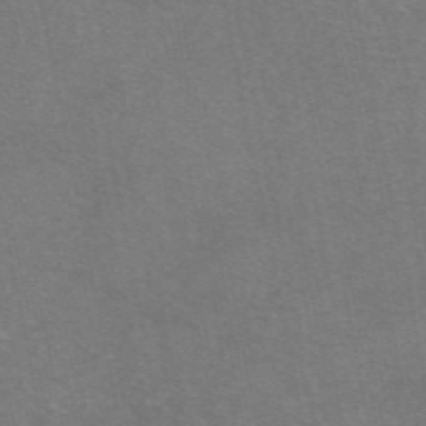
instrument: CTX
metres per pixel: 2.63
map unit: eAb
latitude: 47.2348
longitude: 105.8800
